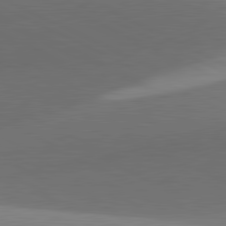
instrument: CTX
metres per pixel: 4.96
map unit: lApd
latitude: 81.4615
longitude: 134.6518
